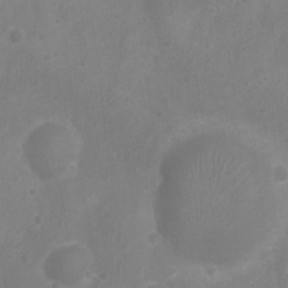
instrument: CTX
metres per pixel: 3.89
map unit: Nhu
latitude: 6.0822
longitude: -19.1970
